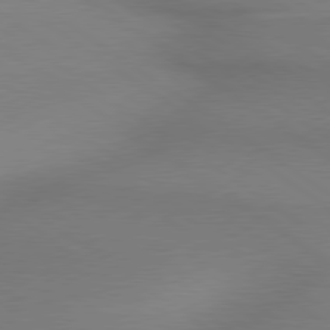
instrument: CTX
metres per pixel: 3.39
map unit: lApd
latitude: 79.1970
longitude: 178.4062
